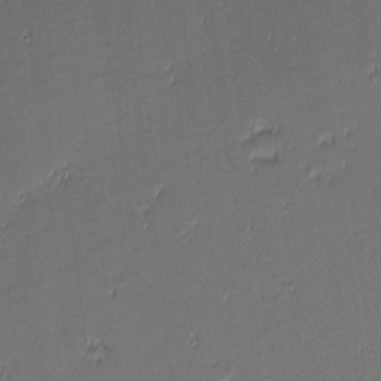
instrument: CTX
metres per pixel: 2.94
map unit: eHh
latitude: -3.4076
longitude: -83.2159
